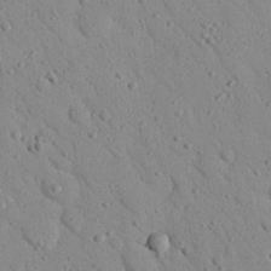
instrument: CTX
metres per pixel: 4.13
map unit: Nhu
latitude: 23.0836
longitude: -76.1200
